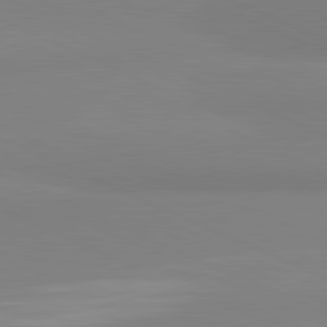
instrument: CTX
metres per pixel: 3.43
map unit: lApd
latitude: 81.8016
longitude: 178.5951
